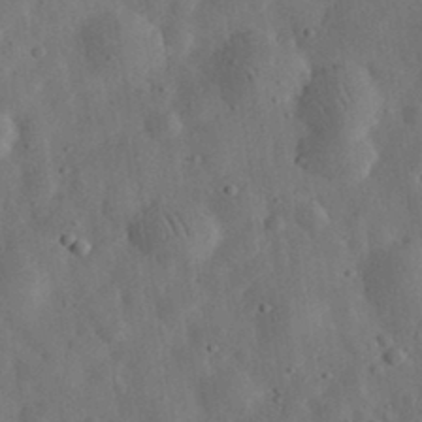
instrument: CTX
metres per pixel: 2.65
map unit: eHh
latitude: 33.0081
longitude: -75.9339
